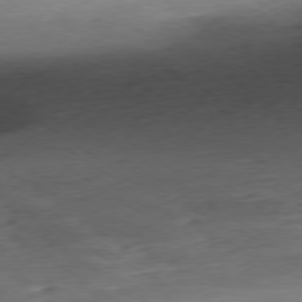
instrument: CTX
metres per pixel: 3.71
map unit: Ap
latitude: -78.5573
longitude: -64.8002
